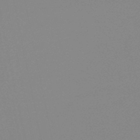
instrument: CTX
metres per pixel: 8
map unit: eHb
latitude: -50.2739
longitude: 73.6722
